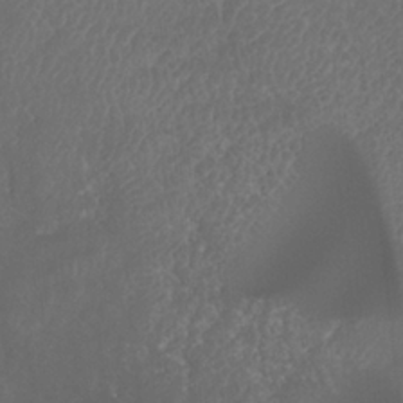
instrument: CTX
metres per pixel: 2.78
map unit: HNhu
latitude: -37.4832
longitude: 33.0487
